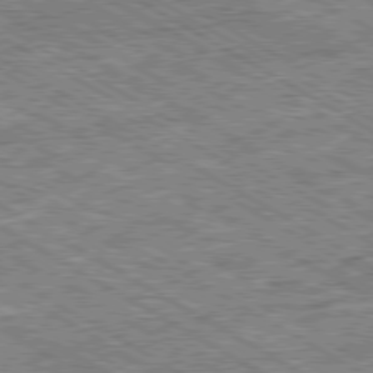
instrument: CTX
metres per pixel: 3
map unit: Ap
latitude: -80.1984
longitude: -79.6694
